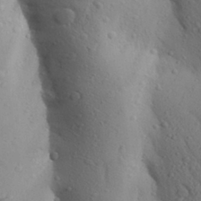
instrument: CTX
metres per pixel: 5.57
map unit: Aa
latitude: 27.6127
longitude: -148.5168
